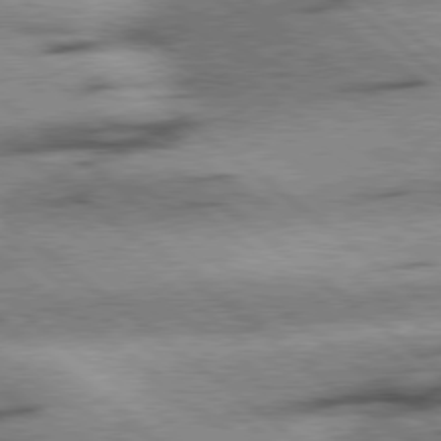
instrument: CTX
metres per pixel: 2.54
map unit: Hpe
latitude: 78.6302
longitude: -154.0822
